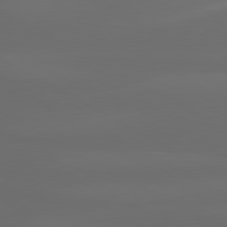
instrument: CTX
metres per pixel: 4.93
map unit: lApd
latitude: 80.5357
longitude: -138.0255
